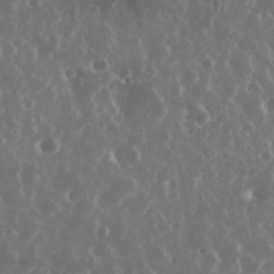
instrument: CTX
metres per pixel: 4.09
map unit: eHh
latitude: 34.8002
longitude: -59.0459
